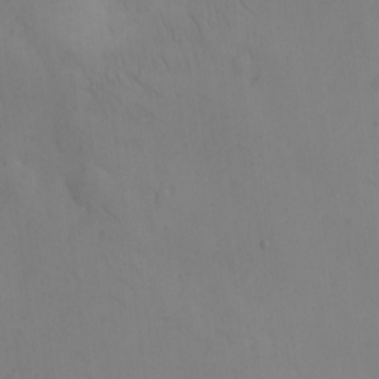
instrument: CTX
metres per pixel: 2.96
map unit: eHh
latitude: -8.8786
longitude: -66.0255
